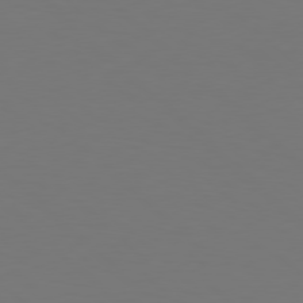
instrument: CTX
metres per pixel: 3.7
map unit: Hpe
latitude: 78.0444
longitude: -121.3860
